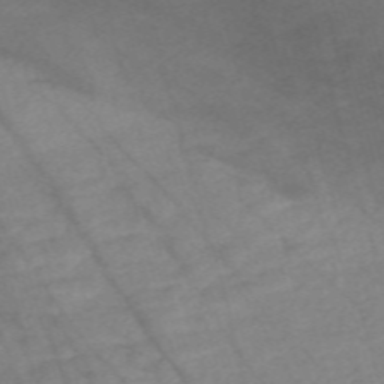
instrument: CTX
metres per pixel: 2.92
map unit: Nve
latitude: -59.0864
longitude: 64.6141
